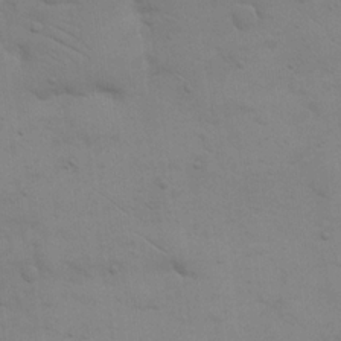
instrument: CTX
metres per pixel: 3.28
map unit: eHh
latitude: 18.0444
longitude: -66.7246
